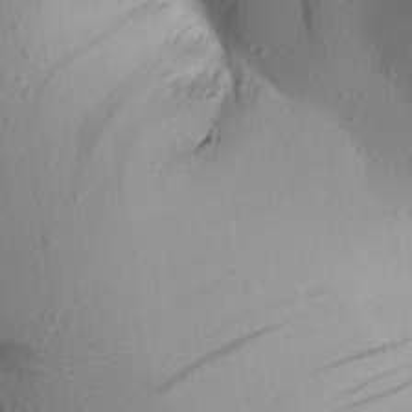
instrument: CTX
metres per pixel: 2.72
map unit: Aa
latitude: 21.6505
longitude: -145.0269
